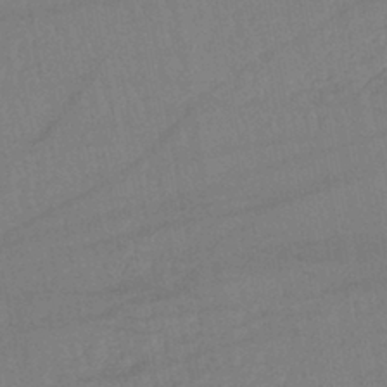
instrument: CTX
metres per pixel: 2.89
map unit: lHb
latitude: -41.8233
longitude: 68.1416
